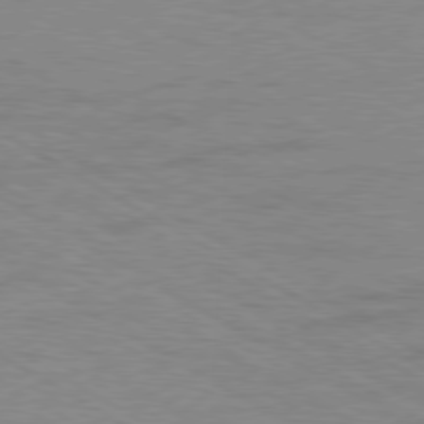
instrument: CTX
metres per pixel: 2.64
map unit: Ap
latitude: -80.5574
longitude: -52.3845
